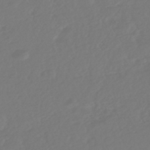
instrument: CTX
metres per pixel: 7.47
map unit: HNhu
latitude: -46.1605
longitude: 104.0094
